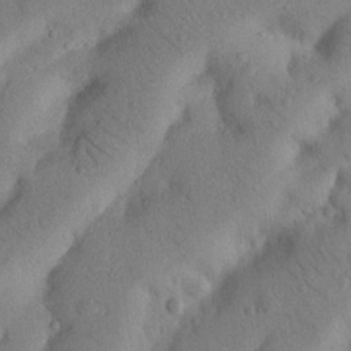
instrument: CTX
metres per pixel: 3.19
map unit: Nhu
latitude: 21.1592
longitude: -74.1011
